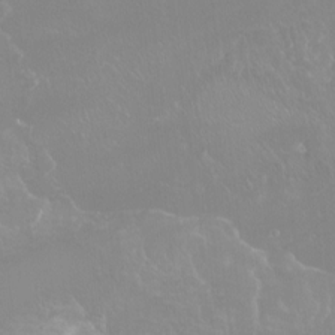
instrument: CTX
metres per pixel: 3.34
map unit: Htu
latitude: -16.1039
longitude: -46.7247
